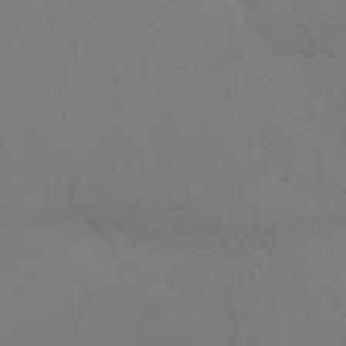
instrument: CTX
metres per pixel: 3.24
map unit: Nhu
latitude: 26.7246
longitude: -56.9135
